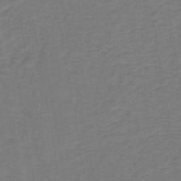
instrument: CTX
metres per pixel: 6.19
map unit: HNb
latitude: -46.0283
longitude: 52.1227
